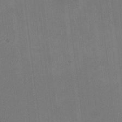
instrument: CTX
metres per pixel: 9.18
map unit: HNhu
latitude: -3.3509
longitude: -3.7827
